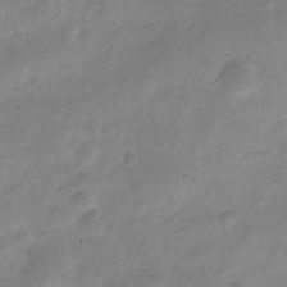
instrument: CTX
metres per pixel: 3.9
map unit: Nve
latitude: -23.3510
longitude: 105.6155
